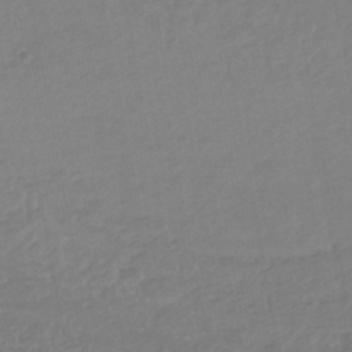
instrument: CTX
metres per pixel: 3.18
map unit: HNhu
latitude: -46.5384
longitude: 93.1431
